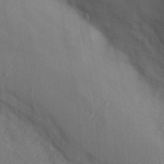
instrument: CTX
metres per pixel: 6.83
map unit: Nhu
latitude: 11.9906
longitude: -28.1767
